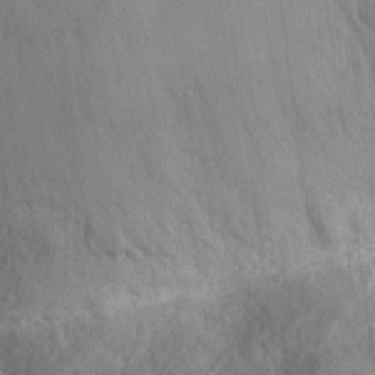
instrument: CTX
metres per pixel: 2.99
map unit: eHh
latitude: 26.8947
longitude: -76.6868
